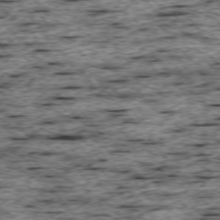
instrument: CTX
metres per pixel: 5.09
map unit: Ap
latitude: -75.4644
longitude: -92.2522
